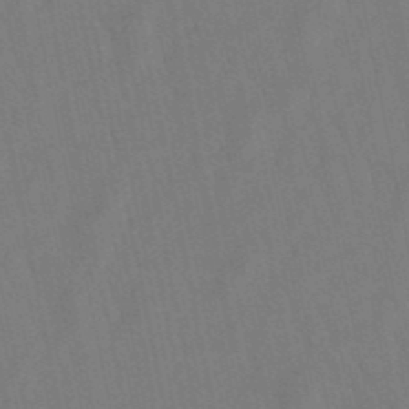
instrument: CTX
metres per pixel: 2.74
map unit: lHb
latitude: -49.6155
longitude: 72.2361
